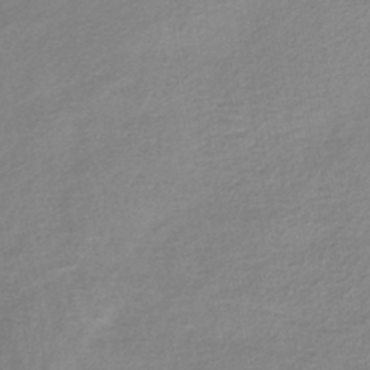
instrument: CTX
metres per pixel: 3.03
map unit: lHb
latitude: -41.6533
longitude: 59.6154
